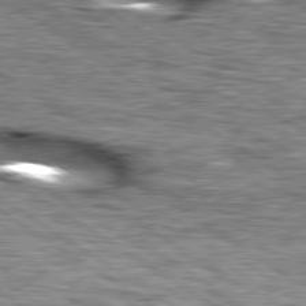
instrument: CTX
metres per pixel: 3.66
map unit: lApd
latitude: 79.6127
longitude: -49.8016
